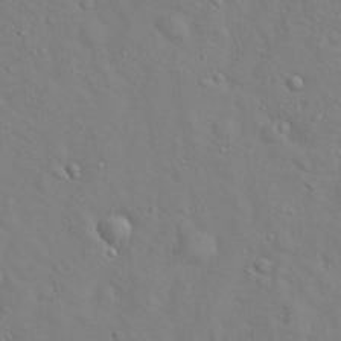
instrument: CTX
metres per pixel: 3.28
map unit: Hto
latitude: 18.4412
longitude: -53.3104
